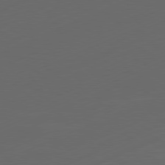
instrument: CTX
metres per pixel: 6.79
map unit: Ap
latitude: -81.4833
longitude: -86.0633
